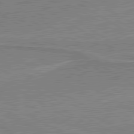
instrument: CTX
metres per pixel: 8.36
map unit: lApd
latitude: 80.4790
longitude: 143.0297
